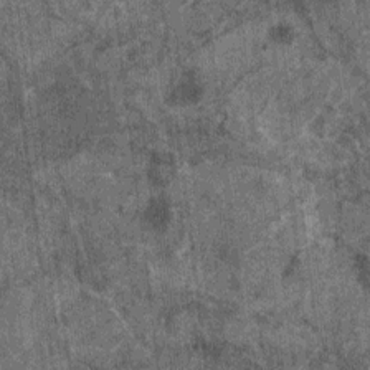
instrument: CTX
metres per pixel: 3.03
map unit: HNhu
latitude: 0.6679
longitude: 4.9919
